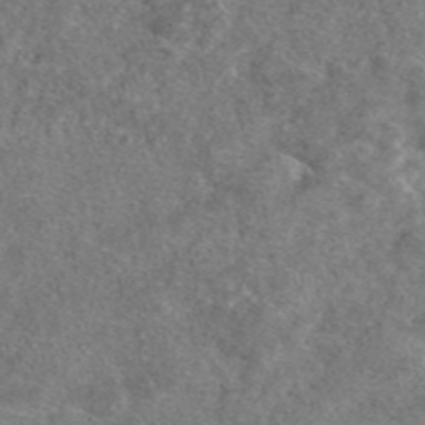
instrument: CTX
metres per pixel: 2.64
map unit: eAb
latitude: 47.3671
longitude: 107.8612
